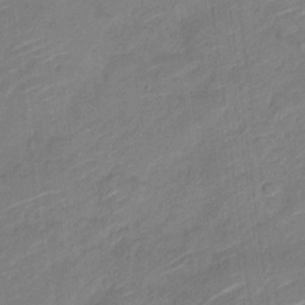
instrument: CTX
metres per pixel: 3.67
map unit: Nve
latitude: -18.5196
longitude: 107.5399
